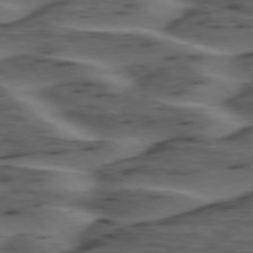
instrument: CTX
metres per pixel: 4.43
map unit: lApd
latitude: 75.2537
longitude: -70.1011
